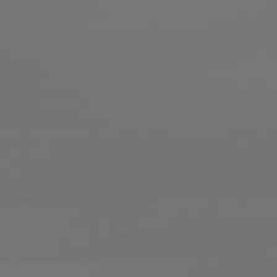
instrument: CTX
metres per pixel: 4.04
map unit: Hpe
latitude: 76.9891
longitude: -131.4994
